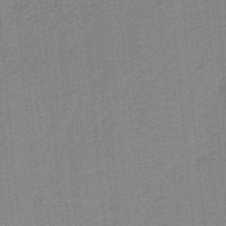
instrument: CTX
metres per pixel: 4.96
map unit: HNb
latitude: -38.2173
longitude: 53.8233
